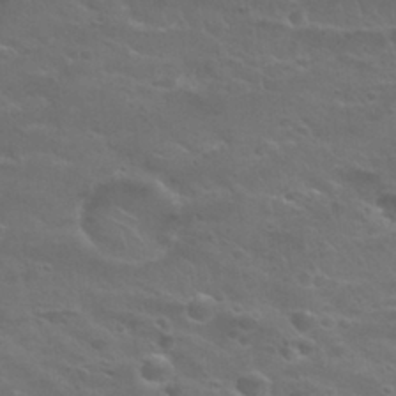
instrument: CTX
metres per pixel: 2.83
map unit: Nhu
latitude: 29.8205
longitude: -50.3467
